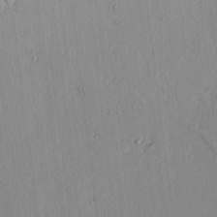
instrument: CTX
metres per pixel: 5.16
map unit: lAvf
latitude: 7.2159
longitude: 168.5762
